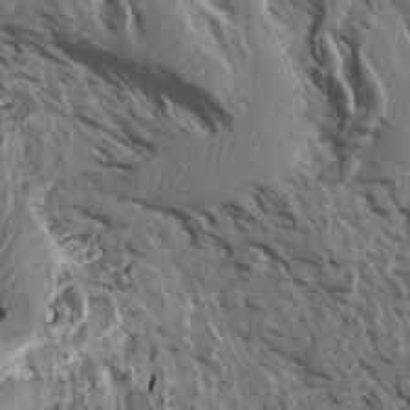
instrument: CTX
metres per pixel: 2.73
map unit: Aa
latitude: 14.1956
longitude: -143.4427
